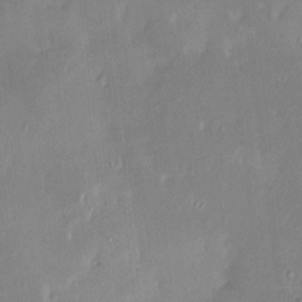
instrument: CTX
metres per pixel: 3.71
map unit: HNhu
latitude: 5.0647
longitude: 10.8219
